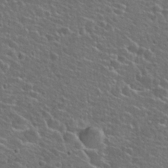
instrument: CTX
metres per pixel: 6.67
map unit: Hto
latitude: 25.7638
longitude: -50.1200
